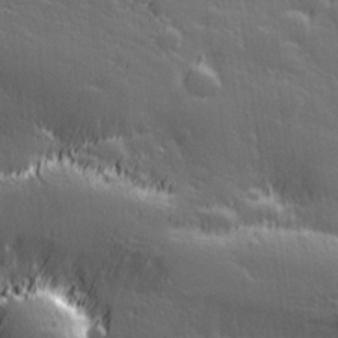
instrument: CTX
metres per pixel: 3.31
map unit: Hve
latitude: 27.4615
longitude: 144.8408
